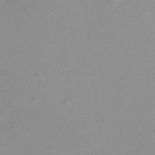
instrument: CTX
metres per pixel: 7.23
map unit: Hto
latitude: -8.5763
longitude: -42.6680
